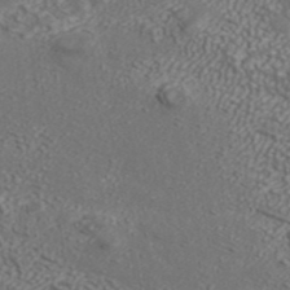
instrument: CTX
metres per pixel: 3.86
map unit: ANa
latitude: 43.0647
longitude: 35.4265
